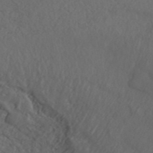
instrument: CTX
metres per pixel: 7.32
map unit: ANa
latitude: 44.7435
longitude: 37.5966
